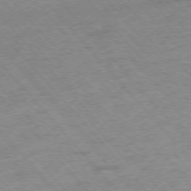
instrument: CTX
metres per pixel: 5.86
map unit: Hpe
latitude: -76.1039
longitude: -14.2712
